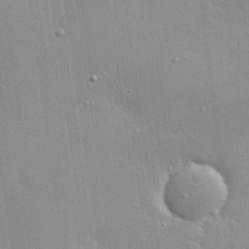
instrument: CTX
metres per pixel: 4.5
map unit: eHh
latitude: 24.3278
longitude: -90.4412
